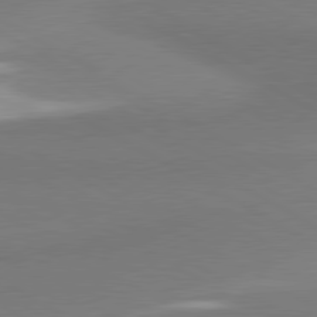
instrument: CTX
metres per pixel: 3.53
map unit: lApd
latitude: 80.2333
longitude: 176.7652
